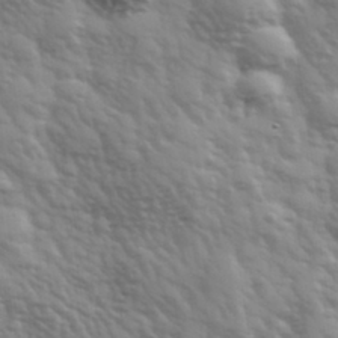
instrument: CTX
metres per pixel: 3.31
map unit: Hve
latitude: 32.3278
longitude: 150.2173
